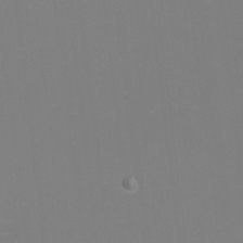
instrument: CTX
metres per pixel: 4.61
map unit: eHh
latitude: -6.2361
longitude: -88.0633
